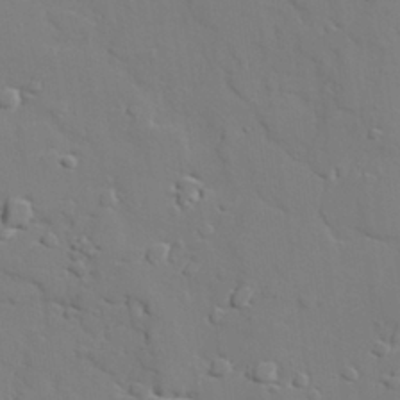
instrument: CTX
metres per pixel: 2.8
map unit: lAvf
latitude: 28.2900
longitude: -108.4412
